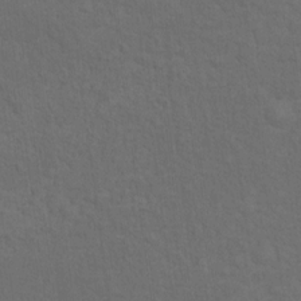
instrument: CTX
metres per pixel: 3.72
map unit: Nhu
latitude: 10.1578
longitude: -25.7071
